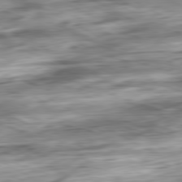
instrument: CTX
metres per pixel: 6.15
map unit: Ap
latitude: -81.1242
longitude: -67.4615
